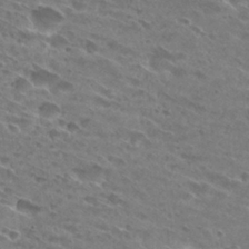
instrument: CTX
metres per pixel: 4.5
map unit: Hto
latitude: 29.6883
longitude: -44.4601
